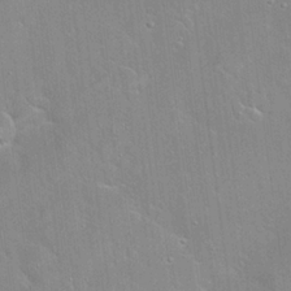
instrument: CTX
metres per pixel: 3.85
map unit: Hto
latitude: 22.0444
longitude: -52.1389
